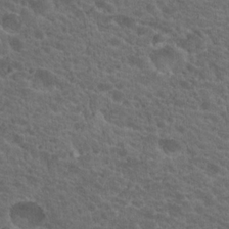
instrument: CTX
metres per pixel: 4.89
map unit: Hto
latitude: 19.1025
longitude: -34.4601
